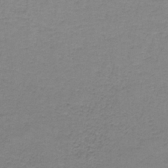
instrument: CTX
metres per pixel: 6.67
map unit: eAb
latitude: -36.2928
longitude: 53.2376
